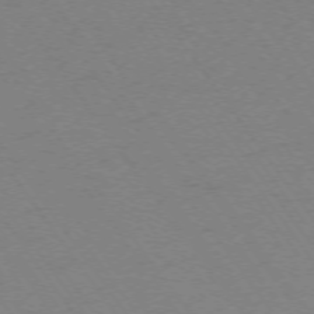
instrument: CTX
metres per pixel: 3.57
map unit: Ap
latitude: -74.2740
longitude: -77.6694
